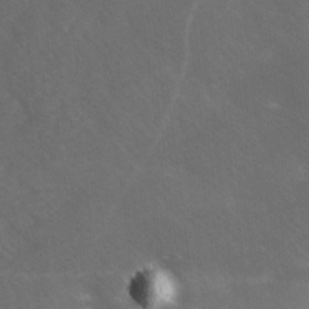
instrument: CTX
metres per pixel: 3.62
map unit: Ave
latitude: 1.0458
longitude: -111.5371
